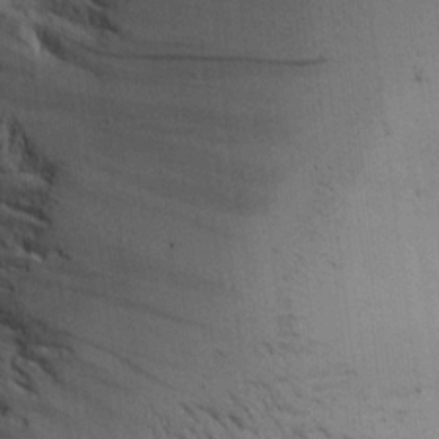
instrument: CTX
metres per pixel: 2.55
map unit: Aa
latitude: 20.2901
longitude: -144.1578
